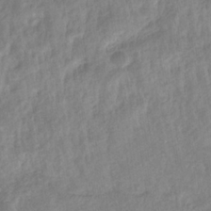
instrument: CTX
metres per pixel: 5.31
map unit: eHb
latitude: -35.0486
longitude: 77.0109
